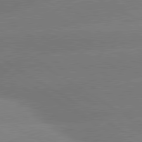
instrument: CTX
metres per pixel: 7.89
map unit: lApd
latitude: 80.2711
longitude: -148.8380
